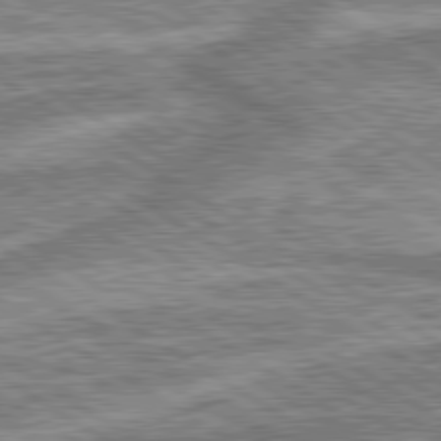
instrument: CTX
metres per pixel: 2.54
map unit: lApd
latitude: 80.1767
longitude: 172.8597
